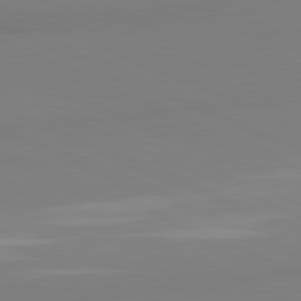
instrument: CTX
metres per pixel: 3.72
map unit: lApd
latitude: 81.8583
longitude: 177.9178
